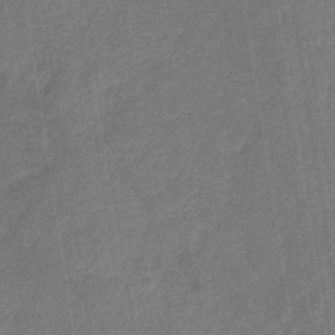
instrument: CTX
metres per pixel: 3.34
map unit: eHb
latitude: -34.3684
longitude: 74.8786
